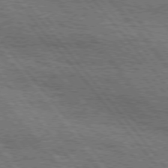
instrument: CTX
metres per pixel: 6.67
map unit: Hpe
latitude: 75.3860
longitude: -153.5371
